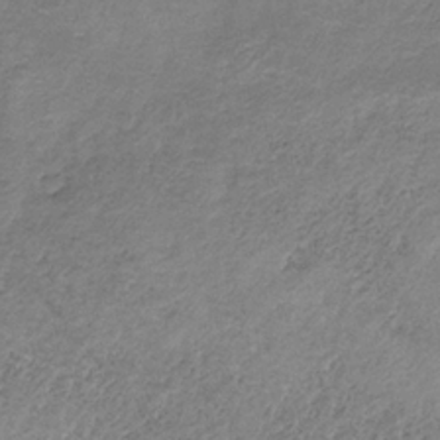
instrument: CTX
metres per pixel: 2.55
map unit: HNb
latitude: -32.0472
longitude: 61.3510
